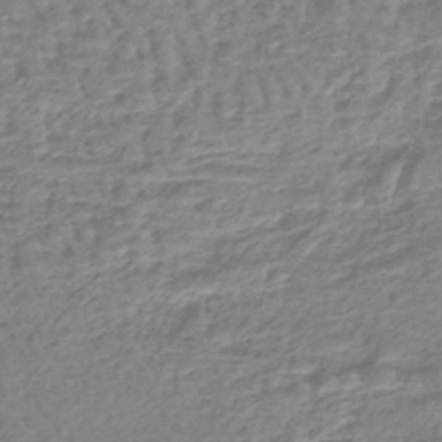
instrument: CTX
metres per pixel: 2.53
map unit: lHb
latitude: -44.5763
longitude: 73.5210
